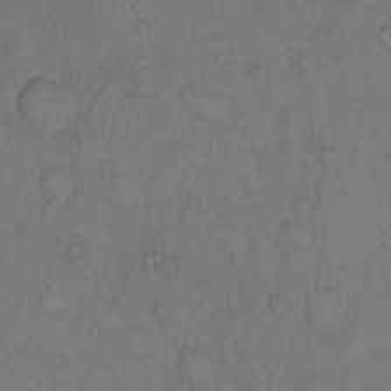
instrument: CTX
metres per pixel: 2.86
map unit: Hto
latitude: 9.5749
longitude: -58.7624
